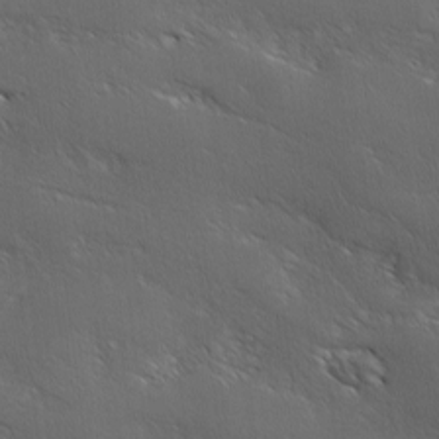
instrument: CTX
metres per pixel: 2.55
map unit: Ave
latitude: 0.8569
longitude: -114.1010
